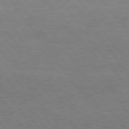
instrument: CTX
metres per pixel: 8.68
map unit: Hpe
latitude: 74.7813
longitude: -143.2915
